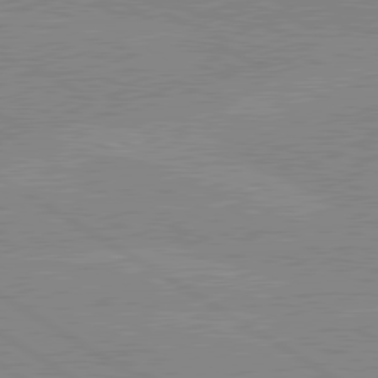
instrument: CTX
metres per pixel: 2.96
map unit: lApd
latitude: 80.1578
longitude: -125.6127
